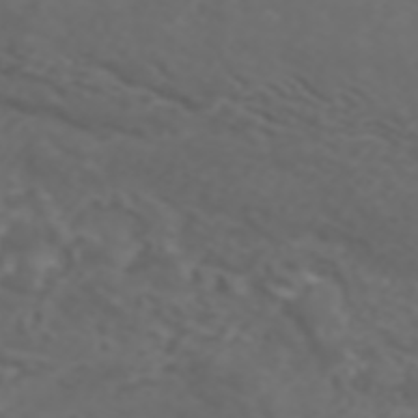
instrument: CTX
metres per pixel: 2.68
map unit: ANa
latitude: 42.2712
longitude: 34.2739
